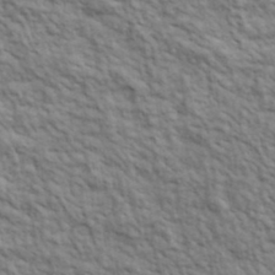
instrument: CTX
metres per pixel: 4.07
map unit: lHvf
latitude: 39.4804
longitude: -89.5560
